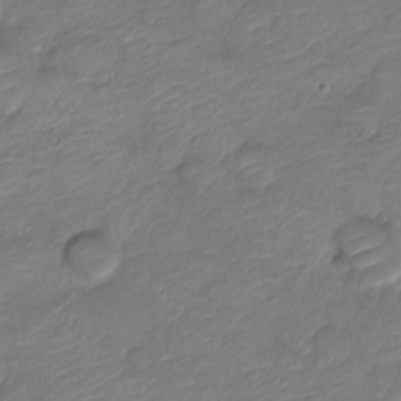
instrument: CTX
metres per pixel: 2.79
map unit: Nve
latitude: -18.0661
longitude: 107.2565
